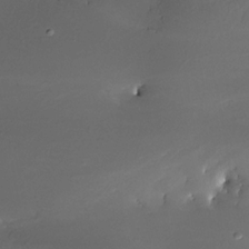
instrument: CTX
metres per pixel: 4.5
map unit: Nhe
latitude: -31.8800
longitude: -115.8961
